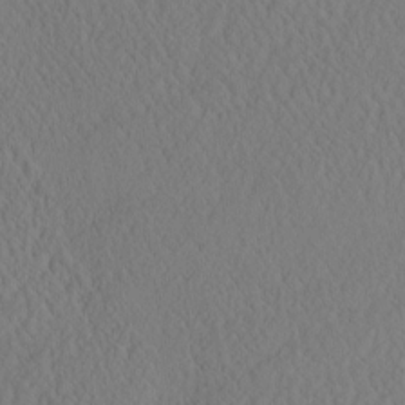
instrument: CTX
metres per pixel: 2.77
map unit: eHh
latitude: -3.1998
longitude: 16.0094
